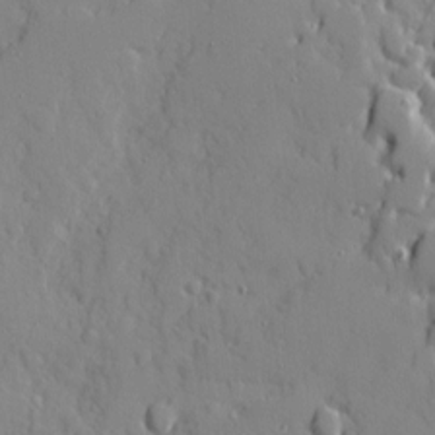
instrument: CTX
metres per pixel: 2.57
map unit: Ave
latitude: 10.9703
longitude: -101.4427
